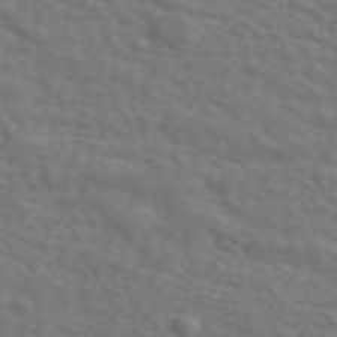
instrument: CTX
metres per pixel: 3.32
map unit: ANa
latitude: 44.4790
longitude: 28.1039
